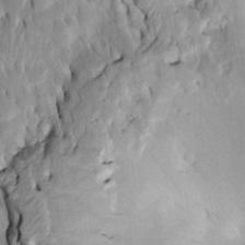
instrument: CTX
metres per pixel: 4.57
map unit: Htu
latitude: -2.2739
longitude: 149.3510
